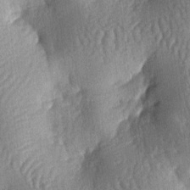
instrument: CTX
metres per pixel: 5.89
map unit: lAa
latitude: -6.4251
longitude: -126.8758
